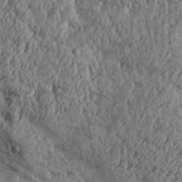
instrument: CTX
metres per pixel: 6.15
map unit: Aa
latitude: 30.5546
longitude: -136.8002
